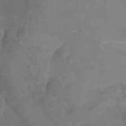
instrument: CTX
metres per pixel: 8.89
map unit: Ht
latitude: 0.0822
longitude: -38.6679
